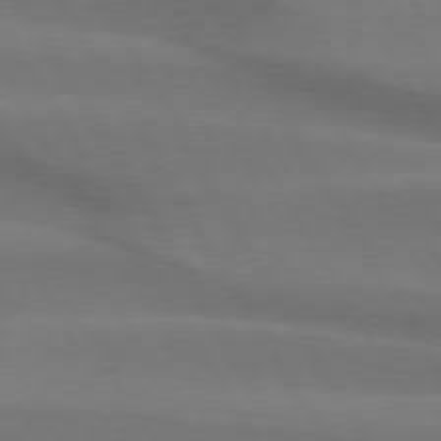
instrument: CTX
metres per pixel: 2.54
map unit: lApd
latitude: 74.4601
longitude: -65.7639
